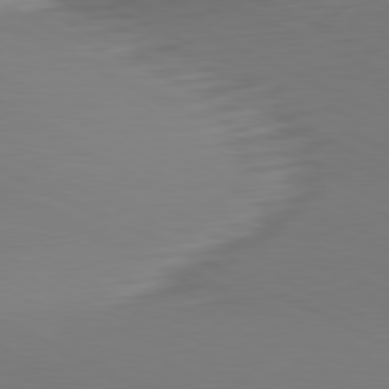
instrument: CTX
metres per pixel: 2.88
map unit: Hpe
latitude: -81.4644
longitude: 17.0865
